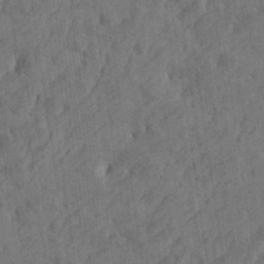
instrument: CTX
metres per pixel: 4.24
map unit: Htu
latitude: -5.0297
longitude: -177.4993
